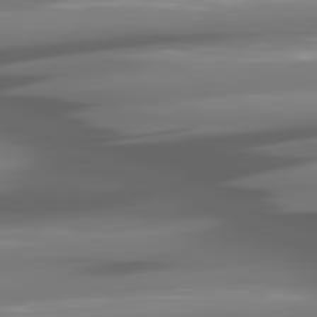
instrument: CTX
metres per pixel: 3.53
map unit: lApd
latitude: 80.6113
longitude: -144.3845
